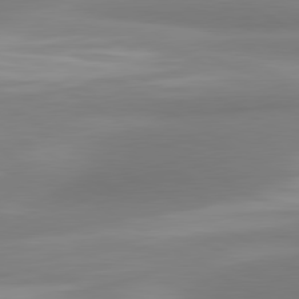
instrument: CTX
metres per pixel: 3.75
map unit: lApd
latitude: 80.5168
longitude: 174.7841
